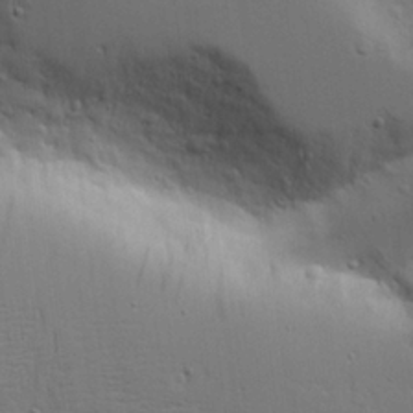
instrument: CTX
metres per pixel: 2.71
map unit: Aa
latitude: 19.1970
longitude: -126.3090
